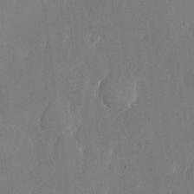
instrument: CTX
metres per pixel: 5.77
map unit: Nhu
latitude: -25.6533
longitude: -70.6301
